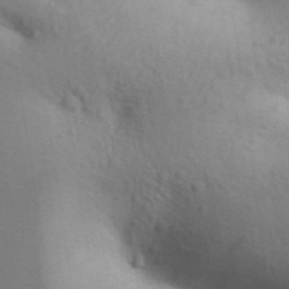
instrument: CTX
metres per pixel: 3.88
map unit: Aa
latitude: 31.1215
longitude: -146.7813
